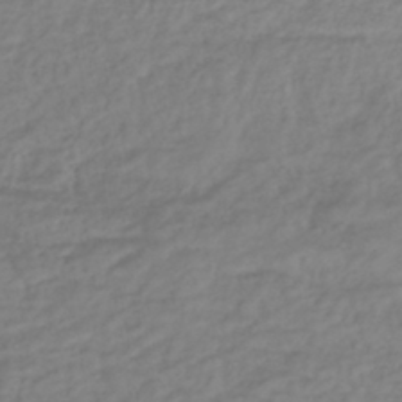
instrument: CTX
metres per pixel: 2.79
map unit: lHb
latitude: -40.6518
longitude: 71.5588
